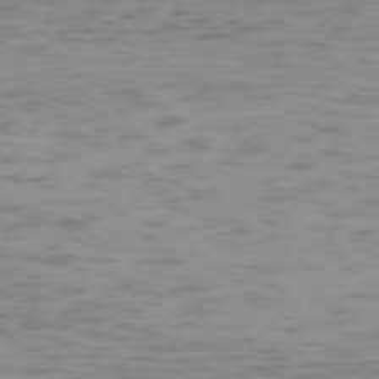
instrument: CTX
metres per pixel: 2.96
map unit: Ap
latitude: -74.1228
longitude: -80.5924
